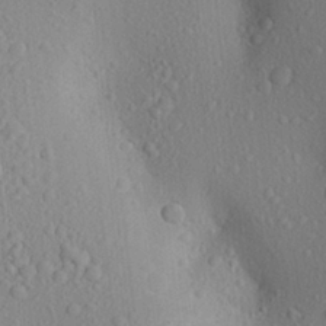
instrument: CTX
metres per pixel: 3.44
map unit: Aa
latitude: 23.7827
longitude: -147.1592
